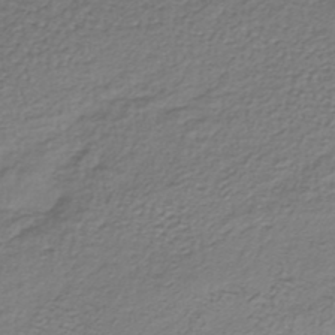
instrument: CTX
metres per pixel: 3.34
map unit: lHb
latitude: -38.9353
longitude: 62.2550
